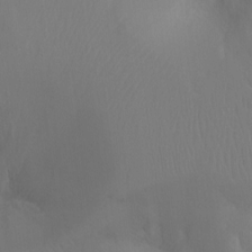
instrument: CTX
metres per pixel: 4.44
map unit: Ht
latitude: -11.2565
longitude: -44.7624
